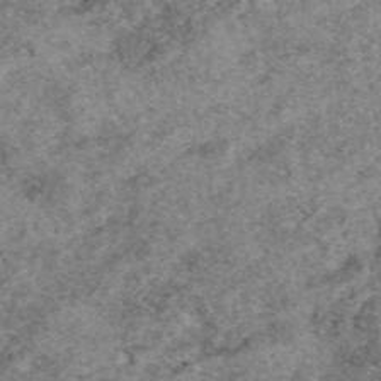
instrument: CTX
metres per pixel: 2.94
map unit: eAb
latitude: 49.3860
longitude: 109.5399
